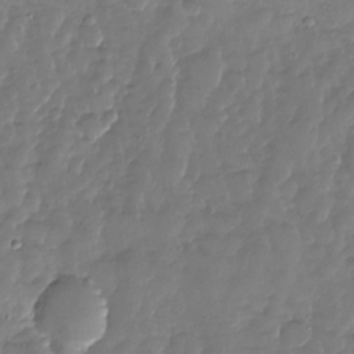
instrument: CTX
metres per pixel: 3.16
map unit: Nhu
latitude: -27.8611
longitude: -60.5357
